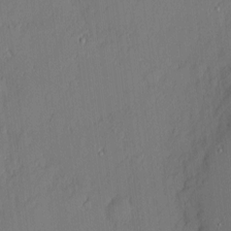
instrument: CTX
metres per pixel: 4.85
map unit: eHh
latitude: 3.5749
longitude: -75.9906
